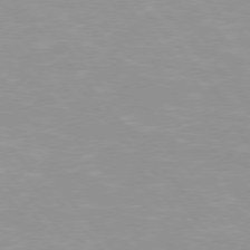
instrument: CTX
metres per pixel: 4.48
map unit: Hpe
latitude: 76.1766
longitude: -154.9325
